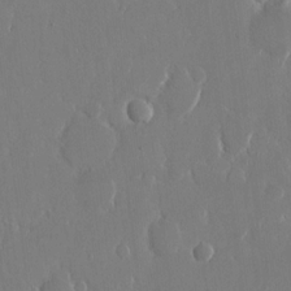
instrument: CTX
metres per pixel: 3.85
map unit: eHh
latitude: 14.0444
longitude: -71.4237
